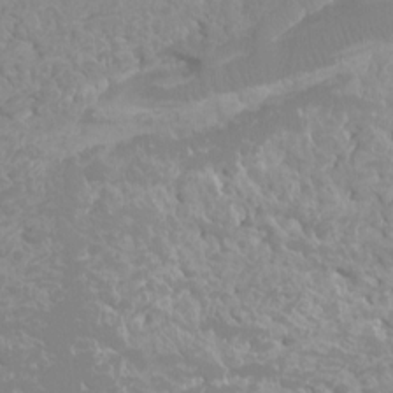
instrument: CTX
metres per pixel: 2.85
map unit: Ht
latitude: -3.1620
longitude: -25.8772
